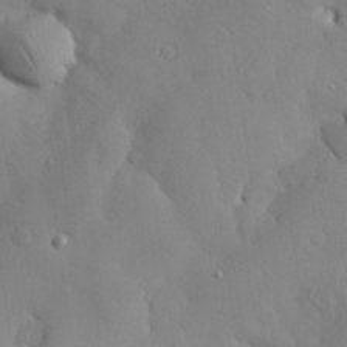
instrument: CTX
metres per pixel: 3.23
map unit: Nhu
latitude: 26.6491
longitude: -72.3846
